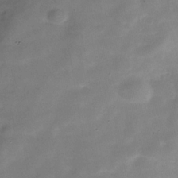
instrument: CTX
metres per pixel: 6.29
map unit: Hve
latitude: -30.9164
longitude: 92.3684
